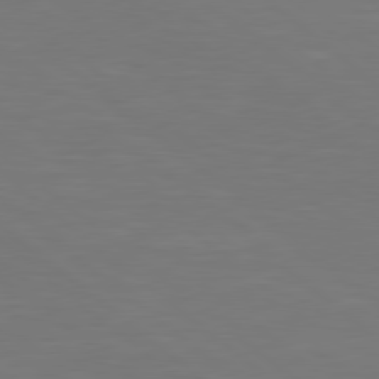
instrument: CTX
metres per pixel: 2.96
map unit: Hpe
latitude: 78.8758
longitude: -123.4426
